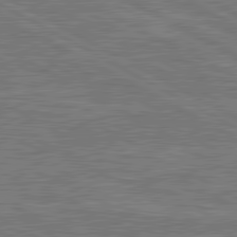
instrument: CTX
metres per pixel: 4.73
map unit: lApd
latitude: 80.8947
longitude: -171.1025
